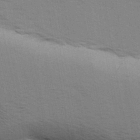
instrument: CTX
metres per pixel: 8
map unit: Ave
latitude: 15.1404
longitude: -102.8758
